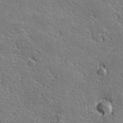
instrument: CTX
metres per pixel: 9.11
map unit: lHvf
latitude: 27.0836
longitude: 141.9367
